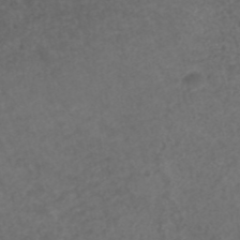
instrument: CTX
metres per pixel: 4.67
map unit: ANa
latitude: 42.9136
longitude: 27.7855
